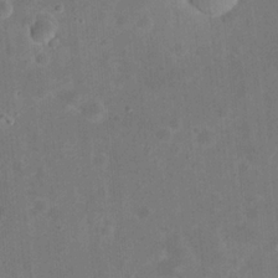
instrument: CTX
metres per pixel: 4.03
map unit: eHh
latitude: 21.4616
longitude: -63.2726
